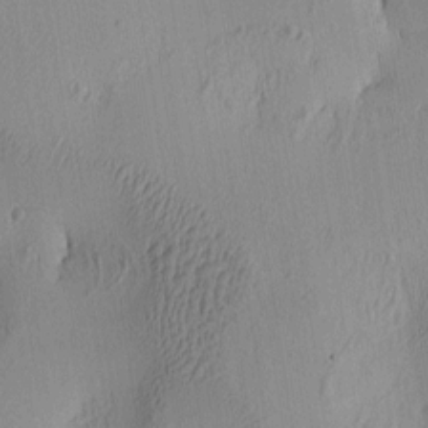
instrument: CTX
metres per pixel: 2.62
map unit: lAa
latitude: 5.6883
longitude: -113.2159
